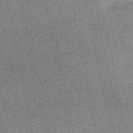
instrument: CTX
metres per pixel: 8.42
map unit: HNb
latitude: -52.5384
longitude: -42.2712
